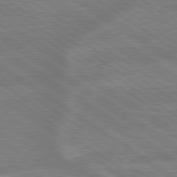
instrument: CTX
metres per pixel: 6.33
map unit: lApd
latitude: 79.3671
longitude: -164.8569
